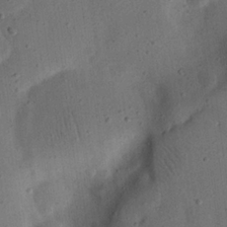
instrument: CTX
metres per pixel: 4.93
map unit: eHh
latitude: 24.0822
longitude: -68.6113
